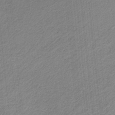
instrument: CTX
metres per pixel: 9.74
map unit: HNb
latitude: -34.5763
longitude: 57.7288
